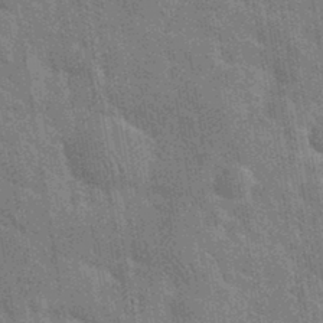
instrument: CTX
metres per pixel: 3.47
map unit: eHh
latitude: 36.2901
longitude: -65.9906
